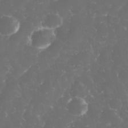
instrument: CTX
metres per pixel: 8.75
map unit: eHh
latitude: 32.8380
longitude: -63.5749
